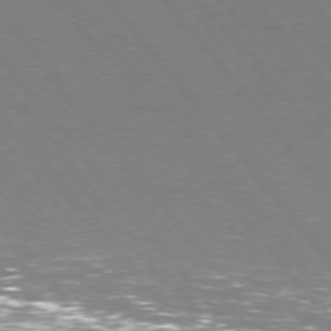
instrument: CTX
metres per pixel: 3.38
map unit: Ap
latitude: -76.0283
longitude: -69.7072
